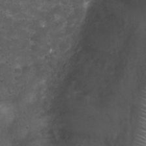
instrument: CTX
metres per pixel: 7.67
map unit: Nhu
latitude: 3.9906
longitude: -15.8395
